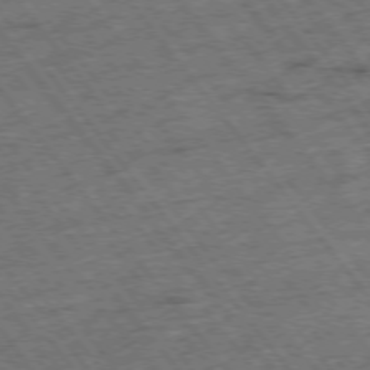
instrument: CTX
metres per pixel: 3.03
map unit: Hpe
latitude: -75.8801
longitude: -22.2522
